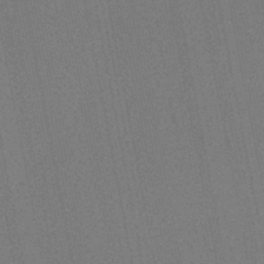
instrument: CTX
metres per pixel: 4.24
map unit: lHb
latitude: -46.2550
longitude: 57.2943
